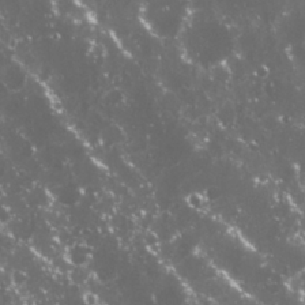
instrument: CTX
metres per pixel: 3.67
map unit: Nhu
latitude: 26.8569
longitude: -60.5545
